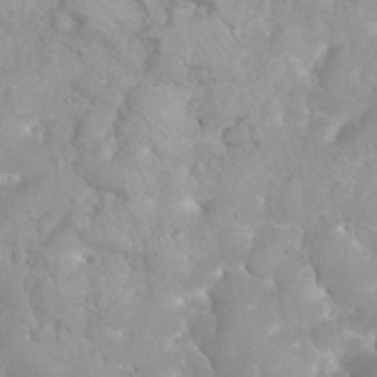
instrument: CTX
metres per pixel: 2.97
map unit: eHh
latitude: 35.5749
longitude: -63.4238
